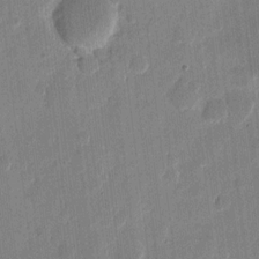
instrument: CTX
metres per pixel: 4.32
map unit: eHh
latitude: 11.9339
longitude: -68.7057
